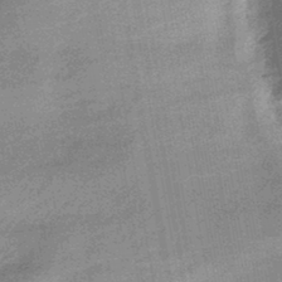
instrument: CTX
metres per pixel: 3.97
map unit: eHb
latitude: -44.2551
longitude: 88.5196
